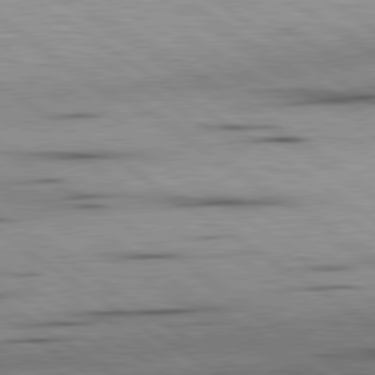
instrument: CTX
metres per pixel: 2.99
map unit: lApd
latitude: 80.0822
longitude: 159.7477
